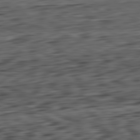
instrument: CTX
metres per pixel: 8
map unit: Ap
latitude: -82.1606
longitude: -77.9717
